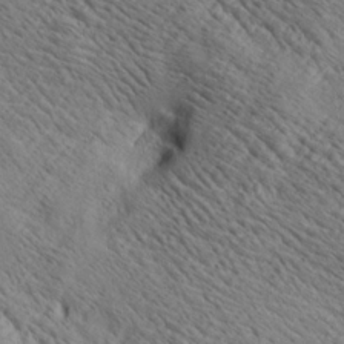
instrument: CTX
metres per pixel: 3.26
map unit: lAa
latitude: 19.2726
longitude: -139.8394
